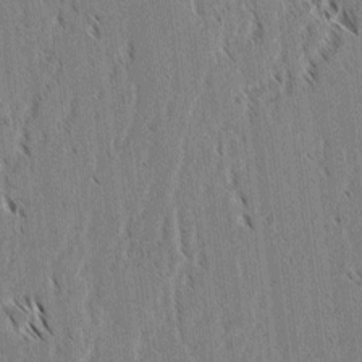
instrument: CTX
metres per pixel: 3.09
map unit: lAvf
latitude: 2.4601
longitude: -106.1767
